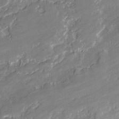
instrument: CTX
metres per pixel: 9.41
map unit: lAvf
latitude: -1.4455
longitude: -107.3671
